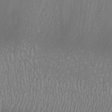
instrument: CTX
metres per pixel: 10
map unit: Nhu
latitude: -7.4265
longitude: -90.8569
